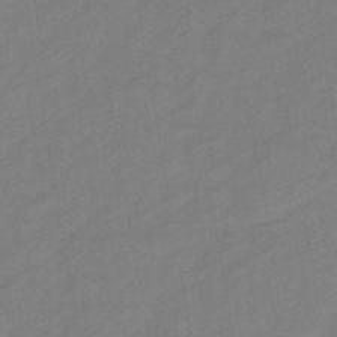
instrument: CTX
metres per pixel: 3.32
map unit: eHb
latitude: -43.0486
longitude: 85.9367
